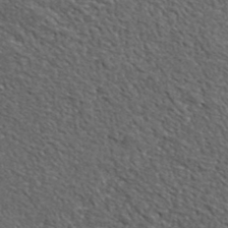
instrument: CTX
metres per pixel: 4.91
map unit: ANa
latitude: 41.6504
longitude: -87.2348
